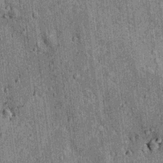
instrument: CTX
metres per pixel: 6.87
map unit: Nhu
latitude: 15.6694
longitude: -32.2900
